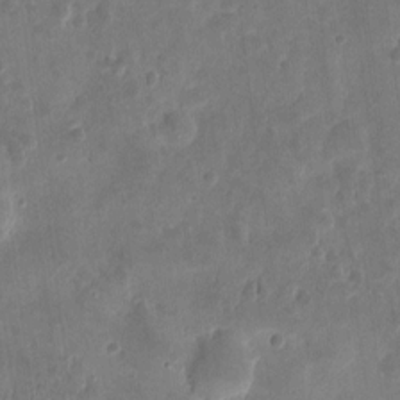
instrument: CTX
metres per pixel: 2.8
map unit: eHh
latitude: 8.9325
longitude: -73.8584
